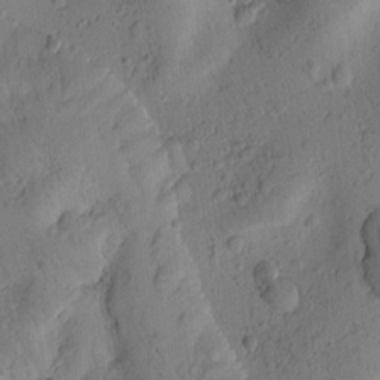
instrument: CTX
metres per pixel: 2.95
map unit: Htu
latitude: 2.8002
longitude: 178.0661
